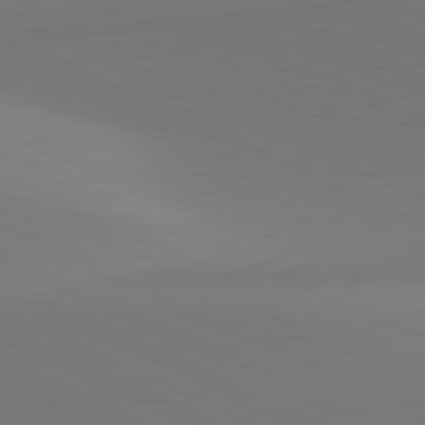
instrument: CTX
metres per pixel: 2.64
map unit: lApd
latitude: 81.4615
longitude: 144.9542
